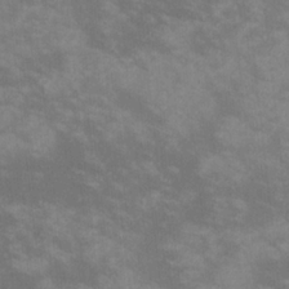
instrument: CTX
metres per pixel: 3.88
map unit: lHvf
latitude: -14.3873
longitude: -101.6127
